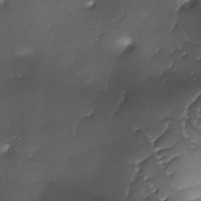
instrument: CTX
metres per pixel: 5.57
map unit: Ave
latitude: -10.5196
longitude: -122.2334
